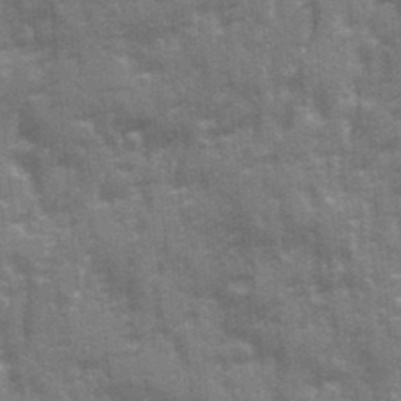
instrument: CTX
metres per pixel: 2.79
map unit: Ave
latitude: 20.7247
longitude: -133.3860
